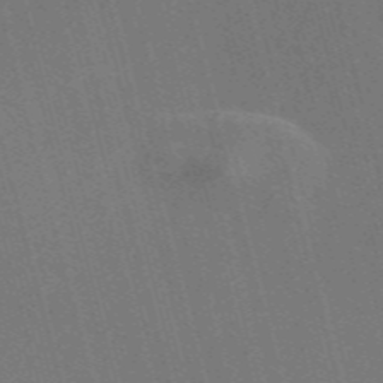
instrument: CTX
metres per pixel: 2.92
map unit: Nve
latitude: -58.1794
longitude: 62.5384
